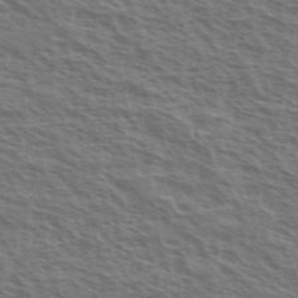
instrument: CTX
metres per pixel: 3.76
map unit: Ave
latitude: 38.2900
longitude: -111.1970
